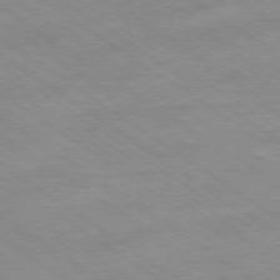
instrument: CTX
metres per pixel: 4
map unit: Hpe
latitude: -78.8975
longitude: -21.6127
